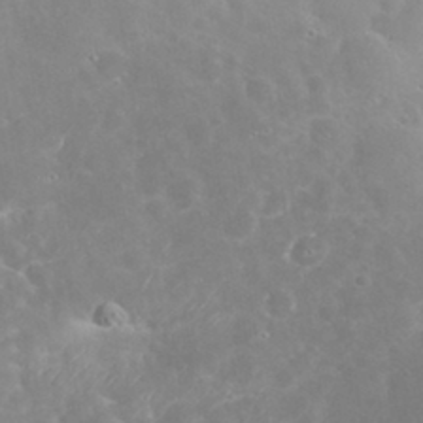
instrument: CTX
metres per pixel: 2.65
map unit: eHh
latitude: 32.0633
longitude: -60.9513
